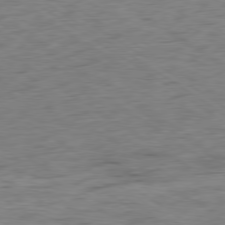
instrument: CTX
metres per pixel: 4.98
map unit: Hpe
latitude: -79.2187
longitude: 10.5574
